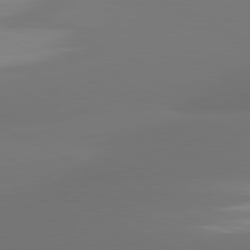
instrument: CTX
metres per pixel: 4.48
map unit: lApd
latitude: 81.2159
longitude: -164.1767
